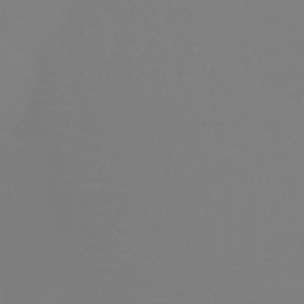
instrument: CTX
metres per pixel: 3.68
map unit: eHh
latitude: -5.2565
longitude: -84.2523
